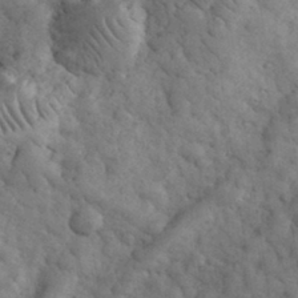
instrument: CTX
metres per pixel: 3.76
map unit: eHh
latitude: 32.9136
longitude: -68.5168
